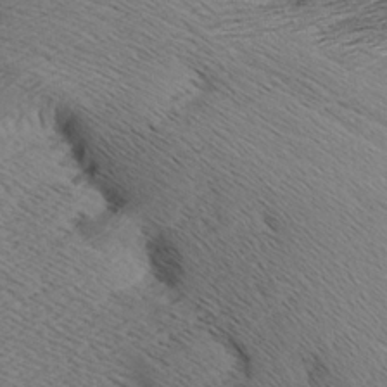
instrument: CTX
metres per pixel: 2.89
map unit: Aa
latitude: 7.8394
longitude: -140.8569
